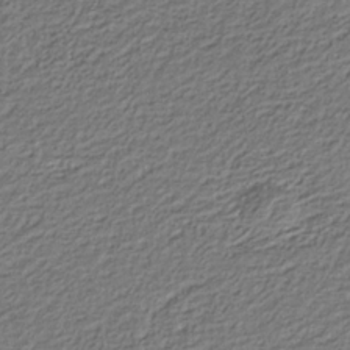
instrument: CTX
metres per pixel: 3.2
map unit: eHb
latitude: -30.2739
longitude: 69.4076
